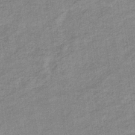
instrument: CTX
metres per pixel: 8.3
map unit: eHb
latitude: -37.6910
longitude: 77.8800
